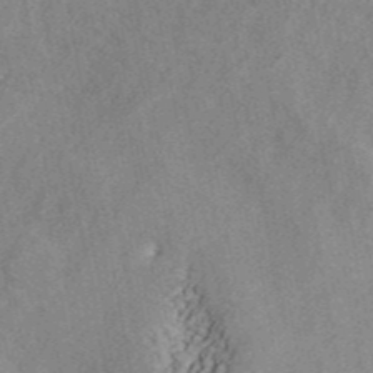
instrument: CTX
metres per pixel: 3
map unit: ANa
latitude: 44.9325
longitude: 38.8597
